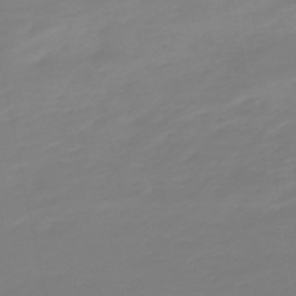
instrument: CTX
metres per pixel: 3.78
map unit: lHb
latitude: -49.7289
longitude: 80.0850
